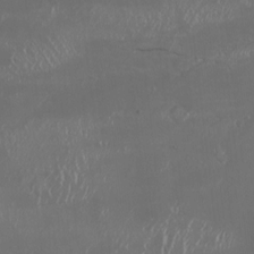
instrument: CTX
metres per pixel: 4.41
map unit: Nhu
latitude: -6.4629
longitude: -90.9703
